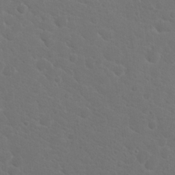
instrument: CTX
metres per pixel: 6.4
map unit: Hto
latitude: 18.9324
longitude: -36.4601
